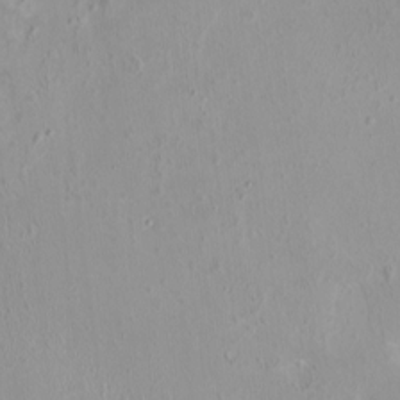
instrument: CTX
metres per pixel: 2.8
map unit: HNhu
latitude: 3.6883
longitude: 5.4643
